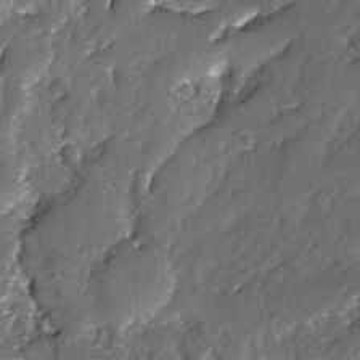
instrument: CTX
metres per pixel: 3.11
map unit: Ave
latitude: -7.8044
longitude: -117.6505
